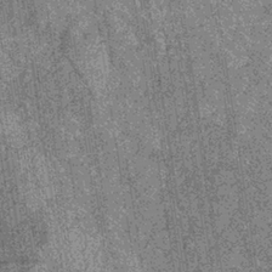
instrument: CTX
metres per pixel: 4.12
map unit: lHb
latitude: -36.6518
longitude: 67.7478
